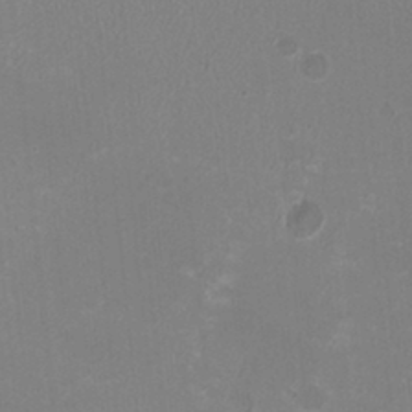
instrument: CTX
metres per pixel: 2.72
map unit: HNhu
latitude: -2.3117
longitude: -1.5371
